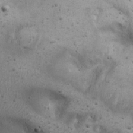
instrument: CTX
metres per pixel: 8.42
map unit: eHh
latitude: 22.6112
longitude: -69.8395
